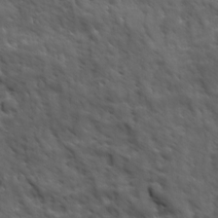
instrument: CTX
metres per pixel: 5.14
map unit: Ave
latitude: 19.0080
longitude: -132.6491
